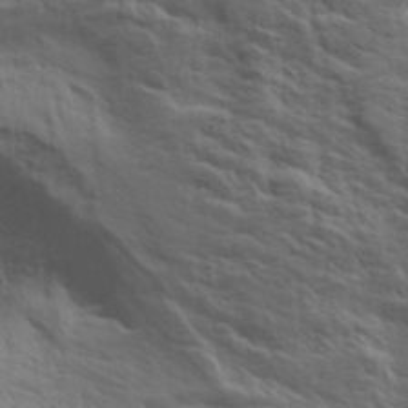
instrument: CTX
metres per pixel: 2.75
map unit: Aa
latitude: 30.2712
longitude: -134.4601
